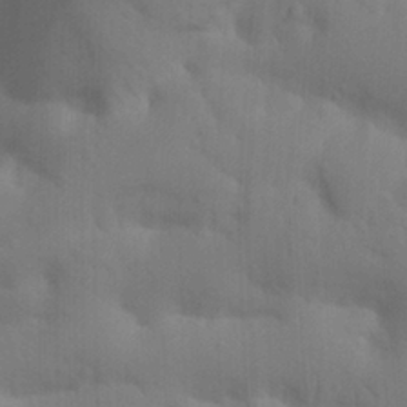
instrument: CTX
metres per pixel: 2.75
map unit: Nhu
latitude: 21.7072
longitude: -73.8584
